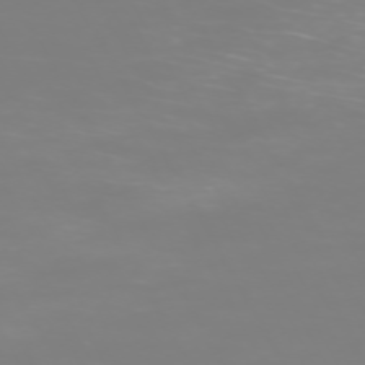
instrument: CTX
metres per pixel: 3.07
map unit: Hpe
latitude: -73.4265
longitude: 3.6154
